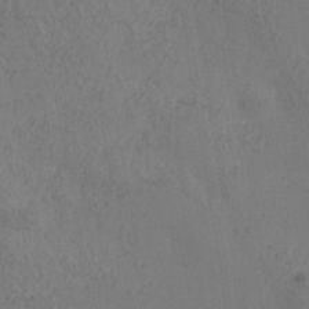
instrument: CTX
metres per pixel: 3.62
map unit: Nhe
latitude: -36.9541
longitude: 139.1809
